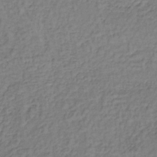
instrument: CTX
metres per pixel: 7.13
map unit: lHb
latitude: -35.7855
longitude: 63.3887
